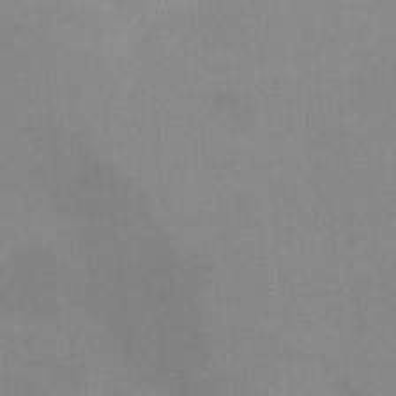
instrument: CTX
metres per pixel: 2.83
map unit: Nhu
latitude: -22.5385
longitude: -56.3467
